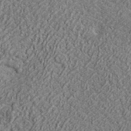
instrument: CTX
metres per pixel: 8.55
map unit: lHvf
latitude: 41.5749
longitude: -88.5735
